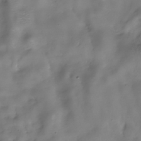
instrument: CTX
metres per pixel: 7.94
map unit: Hve
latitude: -30.6329
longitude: 94.5007
